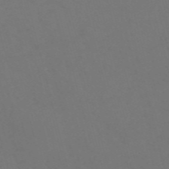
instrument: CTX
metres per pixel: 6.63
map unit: Nve
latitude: -58.0849
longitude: 51.9745
